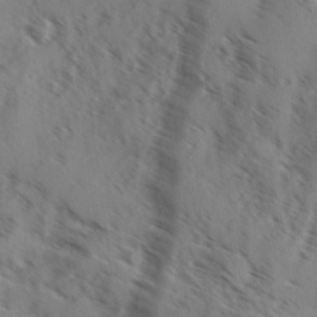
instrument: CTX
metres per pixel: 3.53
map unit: Ave
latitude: 0.6301
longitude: -110.8002
